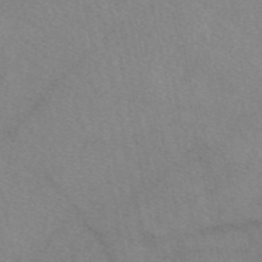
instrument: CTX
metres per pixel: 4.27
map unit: eAb
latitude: 48.2334
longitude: 111.6155
